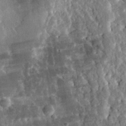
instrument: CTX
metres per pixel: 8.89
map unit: eHh
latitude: 31.1970
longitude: -80.4412
